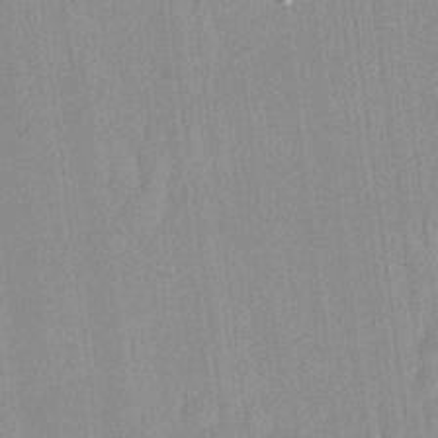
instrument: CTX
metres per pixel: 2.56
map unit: lHvf
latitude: 20.2523
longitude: 141.5399
